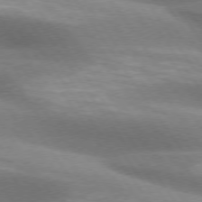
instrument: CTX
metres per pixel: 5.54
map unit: lApd
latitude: 74.5924
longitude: -49.1214
